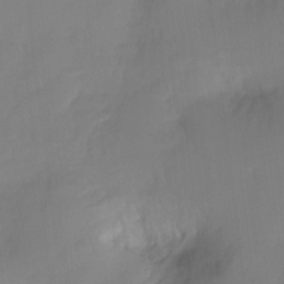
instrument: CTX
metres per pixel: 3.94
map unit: Ht
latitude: -13.9556
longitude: -51.8961
